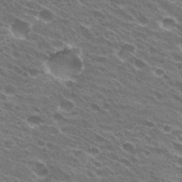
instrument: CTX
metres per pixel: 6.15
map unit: Hto
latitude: 31.6505
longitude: -43.0270
